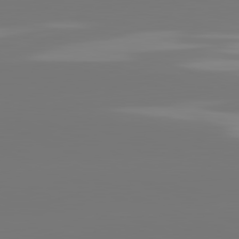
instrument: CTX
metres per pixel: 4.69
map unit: lApd
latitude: 81.4615
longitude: -150.5356
